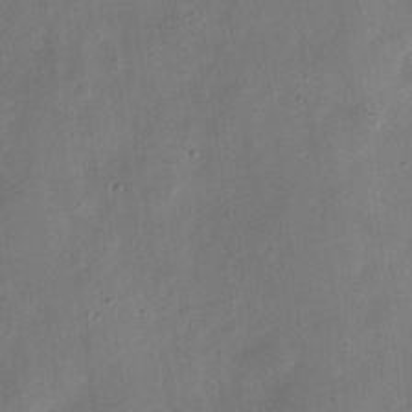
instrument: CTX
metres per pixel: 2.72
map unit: eHh
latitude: 7.7827
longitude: -72.1200
